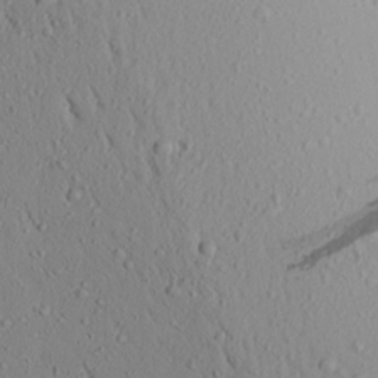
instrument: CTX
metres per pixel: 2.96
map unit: Aa
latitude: 18.1955
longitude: -148.1767
